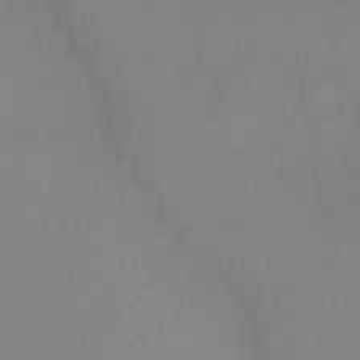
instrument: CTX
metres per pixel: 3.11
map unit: HNb
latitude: -46.7463
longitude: -39.1781
